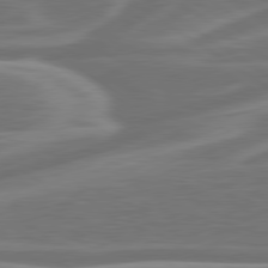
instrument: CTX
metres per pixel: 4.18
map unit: lApd
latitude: 79.8584
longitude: -127.1025
